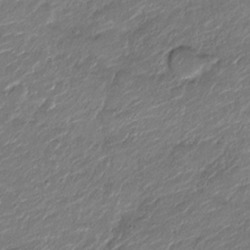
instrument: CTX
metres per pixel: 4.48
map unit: Nve
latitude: -17.6344
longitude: 107.4833
